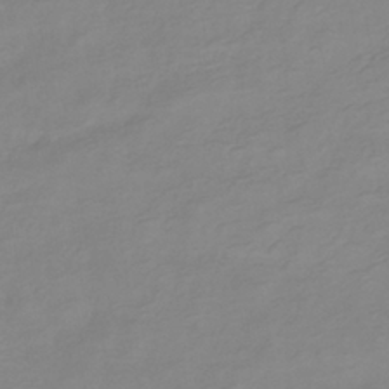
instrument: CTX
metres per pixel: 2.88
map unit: lHb
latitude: -40.7841
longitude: 76.5007
